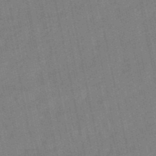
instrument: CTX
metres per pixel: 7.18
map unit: lHb
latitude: -50.1228
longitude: 80.6708
